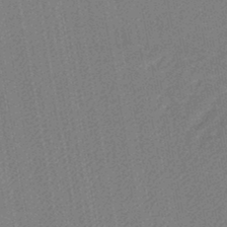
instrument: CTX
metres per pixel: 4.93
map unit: lHb
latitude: -45.0486
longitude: 74.5952
